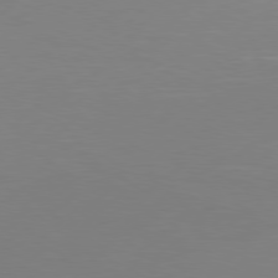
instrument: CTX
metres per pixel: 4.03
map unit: Hpe
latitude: 77.5371
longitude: -131.6127
